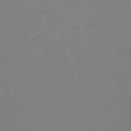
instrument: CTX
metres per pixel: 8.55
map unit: lHb
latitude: -46.0472
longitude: 65.6344
